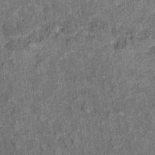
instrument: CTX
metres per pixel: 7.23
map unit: Ht
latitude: 8.7057
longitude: -37.6694
